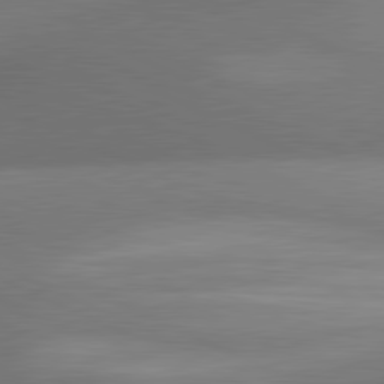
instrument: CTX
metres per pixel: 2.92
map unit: lApd
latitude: 81.0647
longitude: 130.2928
